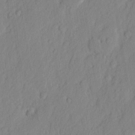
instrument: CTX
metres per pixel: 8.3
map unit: eHh
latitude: 2.8758
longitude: -77.5938
